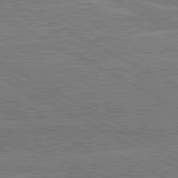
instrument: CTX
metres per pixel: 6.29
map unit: lApd
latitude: 80.6679
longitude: 141.7477
